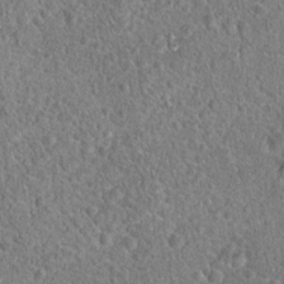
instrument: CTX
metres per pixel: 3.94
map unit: Hto
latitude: 18.9702
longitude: -42.7813
